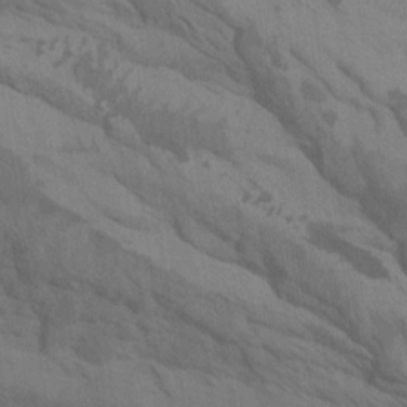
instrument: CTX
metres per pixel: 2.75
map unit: Htu
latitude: -6.8597
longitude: -68.5357
